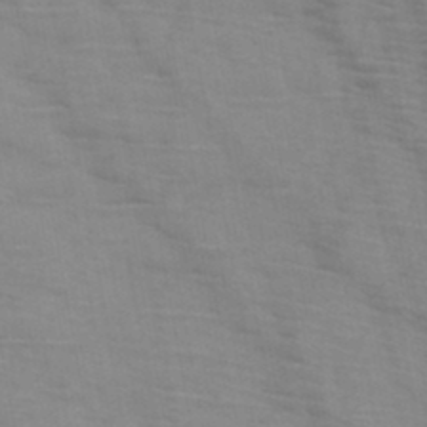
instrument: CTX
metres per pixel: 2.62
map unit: HNb
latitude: -46.6707
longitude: -47.5560
